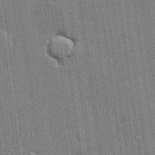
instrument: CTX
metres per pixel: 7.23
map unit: lHvf
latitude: 19.2348
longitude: 142.7463
